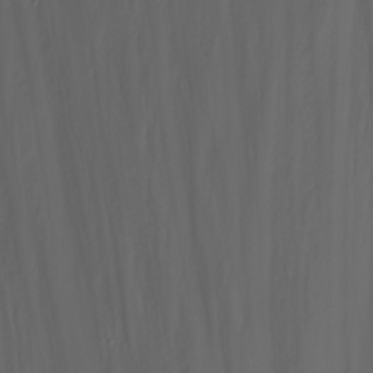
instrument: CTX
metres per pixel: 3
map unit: Nhu
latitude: -5.5210
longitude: -80.1011
